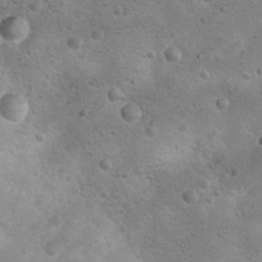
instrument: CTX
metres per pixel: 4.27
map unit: Nhu
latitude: 9.8583
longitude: -23.3859
